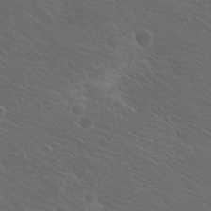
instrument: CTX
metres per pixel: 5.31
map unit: Hto
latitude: 19.3103
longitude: -36.5357
